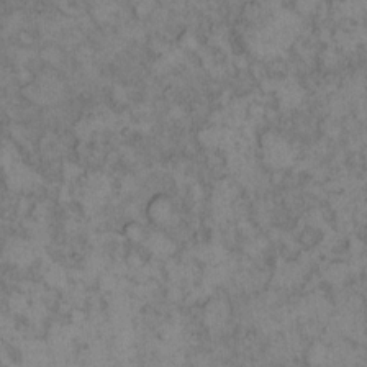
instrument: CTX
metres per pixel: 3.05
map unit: eHh
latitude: 13.8395
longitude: -64.0255
